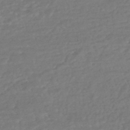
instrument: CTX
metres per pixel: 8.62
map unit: HNhu
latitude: -44.1039
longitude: 98.3117
